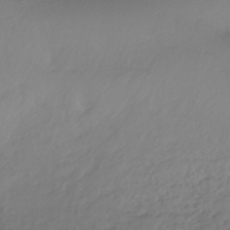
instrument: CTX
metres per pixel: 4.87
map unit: HNhu
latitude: -42.2361
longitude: 96.8219
